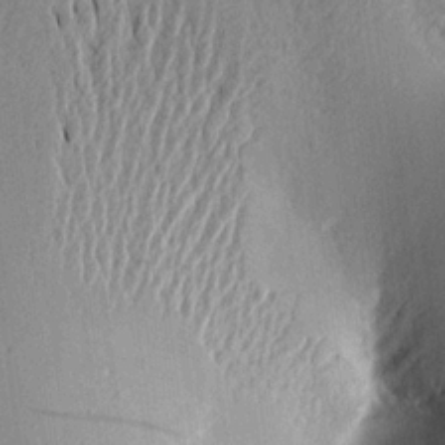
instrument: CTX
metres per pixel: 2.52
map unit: Aa
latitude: 16.8002
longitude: -148.6491
